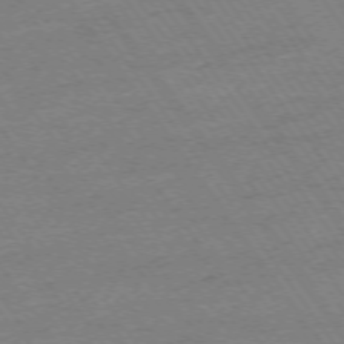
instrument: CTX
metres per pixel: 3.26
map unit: Ap
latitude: -74.1039
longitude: -82.8380
